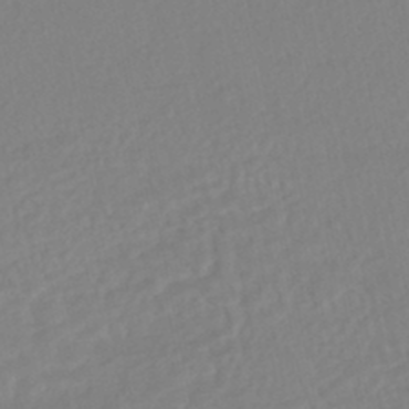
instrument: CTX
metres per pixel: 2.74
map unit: HNhu
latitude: -45.7100
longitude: 107.1431
